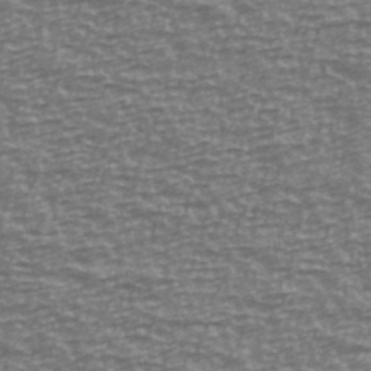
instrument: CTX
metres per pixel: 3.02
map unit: Ave
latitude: 40.7246
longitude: -113.9528
